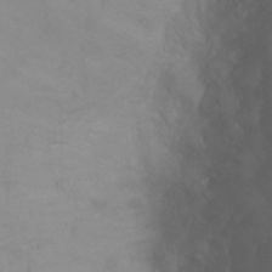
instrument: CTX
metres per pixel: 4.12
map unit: Ht
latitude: 0.1011
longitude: -32.7246
